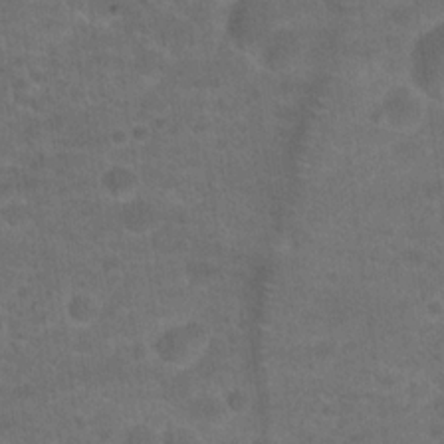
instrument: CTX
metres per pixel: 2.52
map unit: Hto
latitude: 19.7638
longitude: -39.2348
